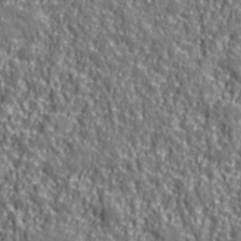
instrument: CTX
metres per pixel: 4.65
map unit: eHh
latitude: 42.6302
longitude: -91.3860
